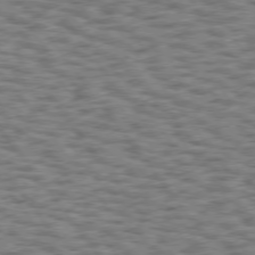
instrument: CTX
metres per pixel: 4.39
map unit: Hpe
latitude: 75.1592
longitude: -134.4223
